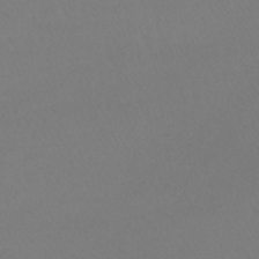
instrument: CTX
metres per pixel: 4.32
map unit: lHb
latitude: -41.5588
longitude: 65.3321
